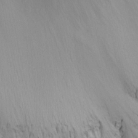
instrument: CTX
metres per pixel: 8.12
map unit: Nhu
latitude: -4.7463
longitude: -86.2333
